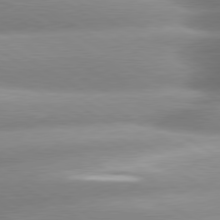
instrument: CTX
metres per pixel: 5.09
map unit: lApd
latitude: 80.0255
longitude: -157.1781
